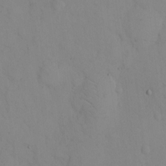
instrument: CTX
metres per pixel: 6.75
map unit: eHh
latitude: 12.6302
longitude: -61.6316
